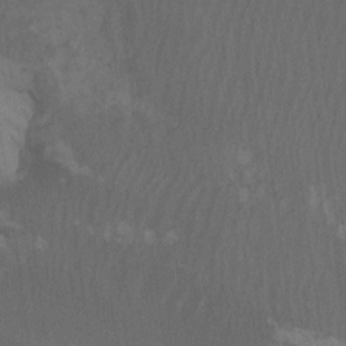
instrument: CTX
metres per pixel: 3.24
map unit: Htu
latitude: -6.8219
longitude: -68.5734
